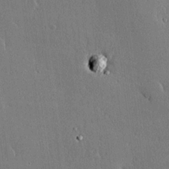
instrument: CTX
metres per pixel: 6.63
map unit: lHvf
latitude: 19.9528
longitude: 146.2172
